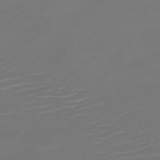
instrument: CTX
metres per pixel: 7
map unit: HNb
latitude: -47.6722
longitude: -44.6301
